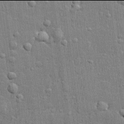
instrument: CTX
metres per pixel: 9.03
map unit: lHvf
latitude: 21.9906
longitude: 143.0108
